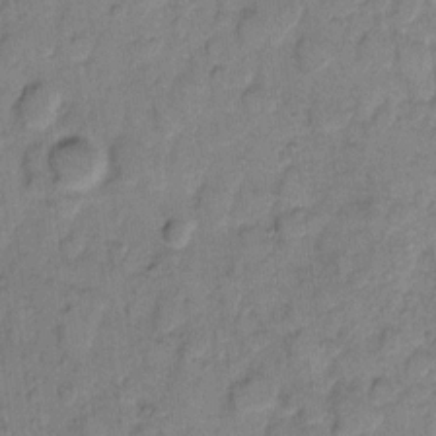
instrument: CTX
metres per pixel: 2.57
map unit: eHh
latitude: 7.9150
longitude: -64.1578
